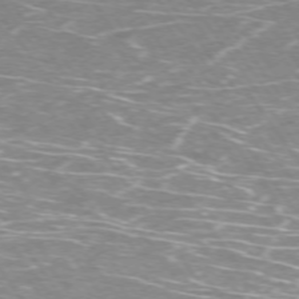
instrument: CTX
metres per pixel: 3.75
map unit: Ap
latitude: -75.1998
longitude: -70.6679
